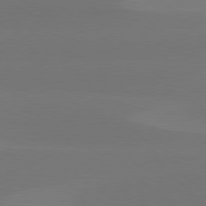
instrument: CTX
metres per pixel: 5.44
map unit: Hpe
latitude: 78.2901
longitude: -131.1593
